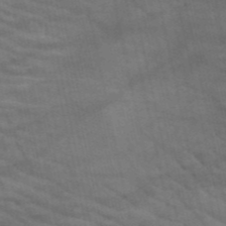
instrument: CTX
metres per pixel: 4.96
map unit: HNb
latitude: -52.8974
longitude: -43.8206
